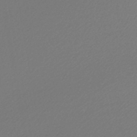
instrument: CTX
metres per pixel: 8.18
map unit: lHb
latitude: -44.8975
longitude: 65.0865
